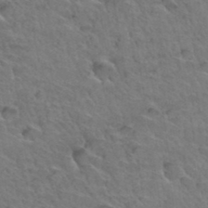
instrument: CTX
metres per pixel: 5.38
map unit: Hto
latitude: 35.1970
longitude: -47.2537
